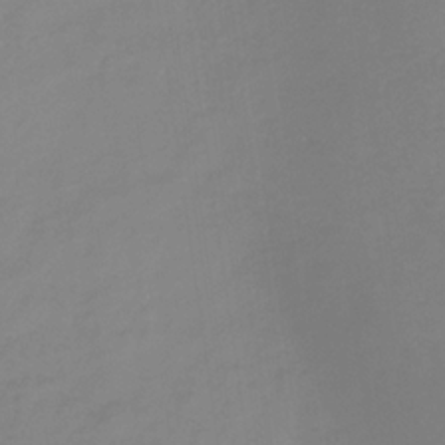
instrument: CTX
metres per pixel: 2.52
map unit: HNb
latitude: -31.5777
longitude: 59.8422
